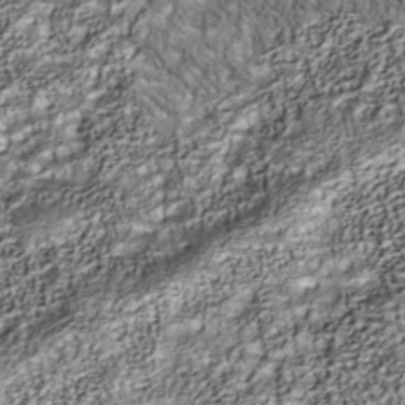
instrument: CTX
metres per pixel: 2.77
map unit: Nhu
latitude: -40.2550
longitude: -84.1956
